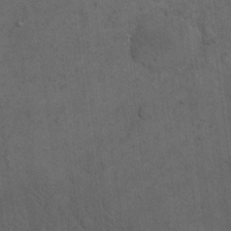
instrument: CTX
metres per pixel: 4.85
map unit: eHh
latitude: 19.1025
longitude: -63.5938
